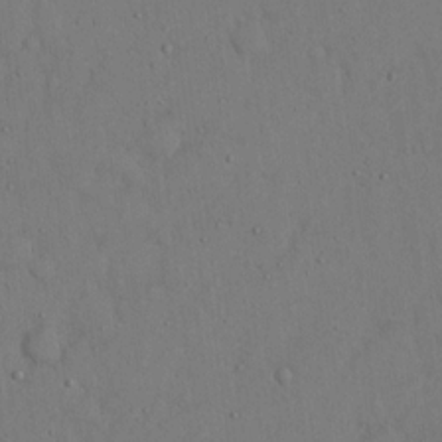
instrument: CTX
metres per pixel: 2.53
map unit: eHh
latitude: 15.8773
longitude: -71.0458
